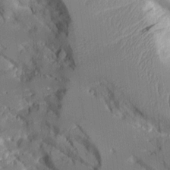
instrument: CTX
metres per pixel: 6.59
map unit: Aa
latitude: 11.3482
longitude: -125.8016
